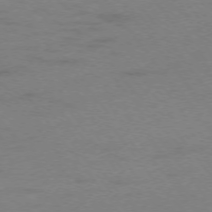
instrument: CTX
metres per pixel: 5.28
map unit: Ap
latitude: -75.6533
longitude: -73.3860
